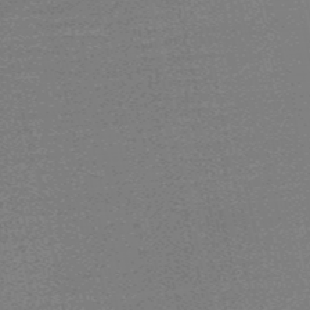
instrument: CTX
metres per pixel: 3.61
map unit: HNb
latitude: -52.1416
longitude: -47.3671
